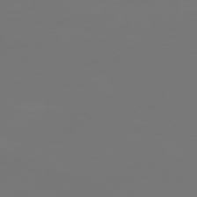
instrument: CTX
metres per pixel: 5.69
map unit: Ap
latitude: -76.5385
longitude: -81.4804
